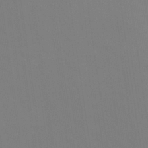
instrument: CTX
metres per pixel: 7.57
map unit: Nhu
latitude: 30.3657
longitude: -57.8961
